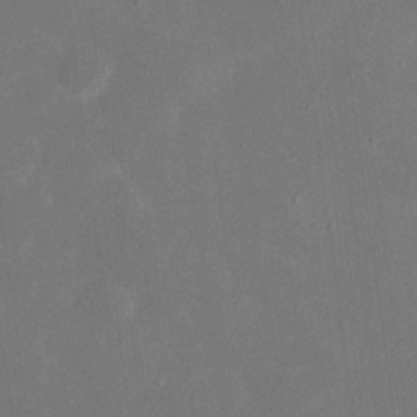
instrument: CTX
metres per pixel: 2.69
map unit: eHh
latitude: 18.9136
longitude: -70.8569
